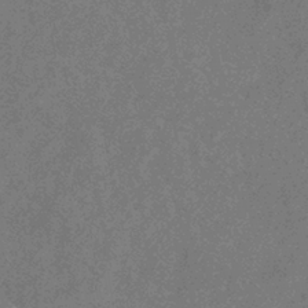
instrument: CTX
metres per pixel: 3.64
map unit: eHb
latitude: -38.7841
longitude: 77.4265
